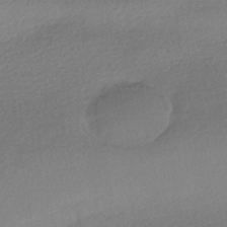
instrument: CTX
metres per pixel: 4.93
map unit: HNhu
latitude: -41.5777
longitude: 95.1620
